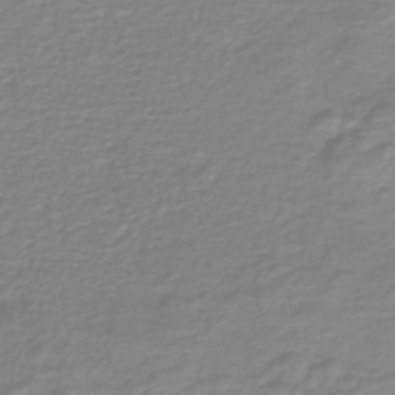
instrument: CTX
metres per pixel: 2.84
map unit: HNb
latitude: -45.2943
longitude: 52.4251
